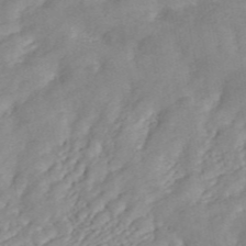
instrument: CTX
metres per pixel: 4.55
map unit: ANa
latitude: 45.3481
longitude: 24.1039
